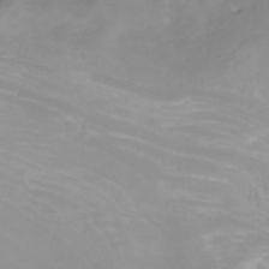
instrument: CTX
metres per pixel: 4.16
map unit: Nhu
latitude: -5.3887
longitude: -77.0836
